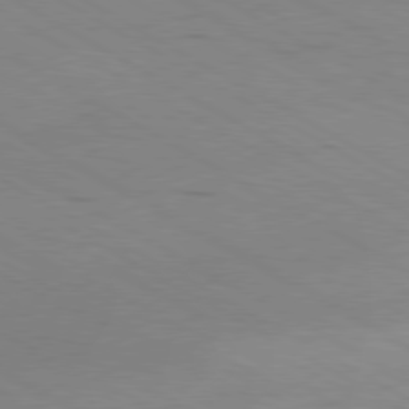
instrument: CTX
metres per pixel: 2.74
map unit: Hpe
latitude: -80.9542
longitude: 13.0487
